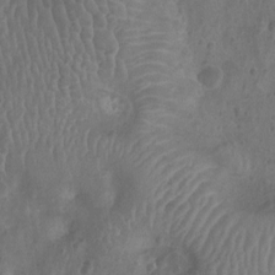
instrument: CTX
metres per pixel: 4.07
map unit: Ht
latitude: -9.4265
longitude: -21.3671
